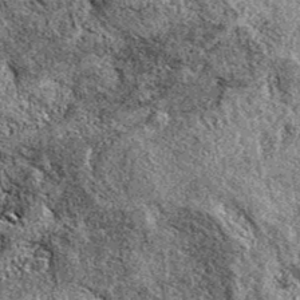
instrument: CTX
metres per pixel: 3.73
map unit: eAb
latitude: 38.6490
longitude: 110.9353
